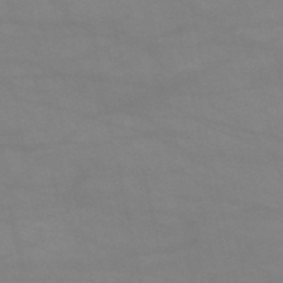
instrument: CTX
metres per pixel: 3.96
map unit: HNb
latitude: -51.8422
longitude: -41.8016
